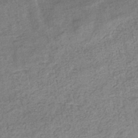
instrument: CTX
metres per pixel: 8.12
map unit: eHb
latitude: -35.4076
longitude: 78.0661
